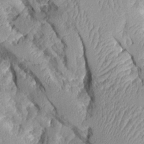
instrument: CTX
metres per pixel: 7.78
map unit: Aa
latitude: 9.0836
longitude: -128.1578
